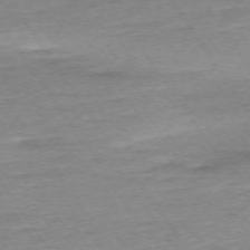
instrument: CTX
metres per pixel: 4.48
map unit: Ap
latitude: -74.4251
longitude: -84.3278
